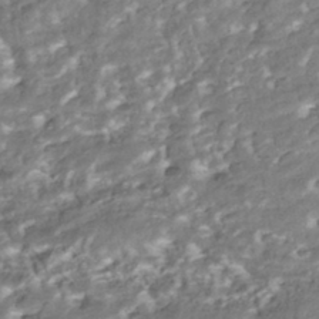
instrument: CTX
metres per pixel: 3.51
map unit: ANa
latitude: -42.5951
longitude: 107.5399
